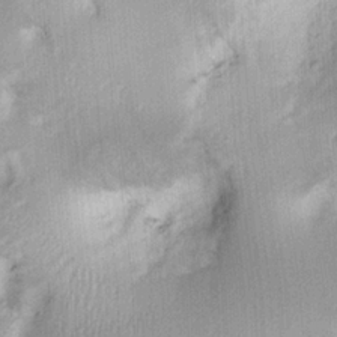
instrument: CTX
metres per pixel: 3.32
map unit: Ht
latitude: 7.5182
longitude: -75.7828
